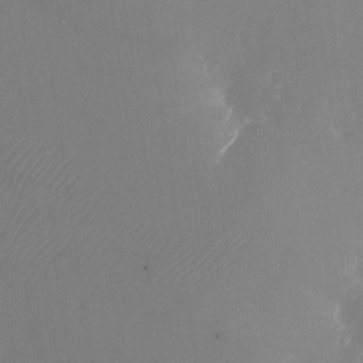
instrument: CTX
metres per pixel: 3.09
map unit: Nhu
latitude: -23.6722
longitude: -70.5546
